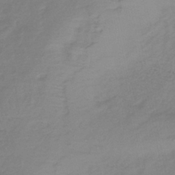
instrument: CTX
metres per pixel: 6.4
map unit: lHb
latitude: -37.9745
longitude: 71.9367
